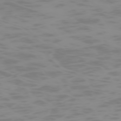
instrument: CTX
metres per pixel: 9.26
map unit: Hpe
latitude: -74.5385
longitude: 6.6707
